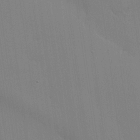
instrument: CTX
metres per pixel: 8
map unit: lHvf
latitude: 20.4790
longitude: 142.6140
